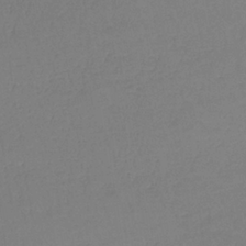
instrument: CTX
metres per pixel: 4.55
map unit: lHb
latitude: -35.0675
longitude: 64.4629
